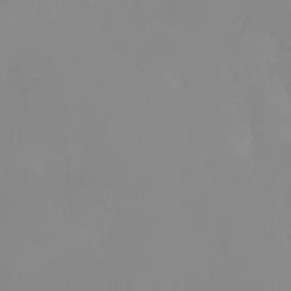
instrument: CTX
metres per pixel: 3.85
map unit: Nhu
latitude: 30.8947
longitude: -57.8961
